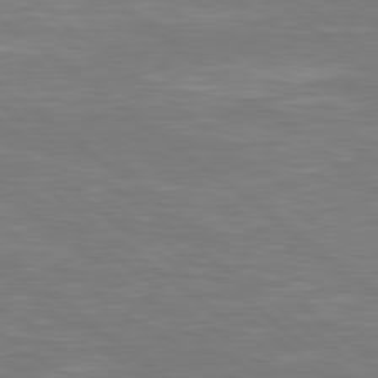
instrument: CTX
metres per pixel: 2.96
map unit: Hpe
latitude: 78.9514
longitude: -126.1578
